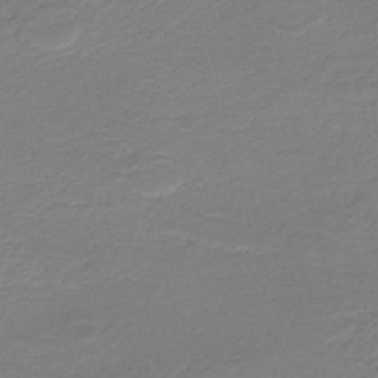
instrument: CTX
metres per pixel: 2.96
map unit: HNb
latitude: -41.7289
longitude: 50.5007
